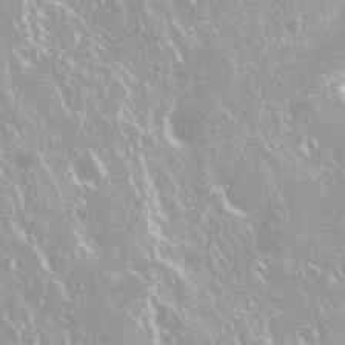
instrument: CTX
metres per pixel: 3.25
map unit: Nhu
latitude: -9.2754
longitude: -70.3656
